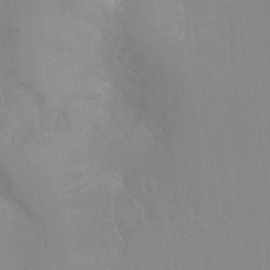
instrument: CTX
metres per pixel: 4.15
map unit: Htu
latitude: -15.3699
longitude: -47.8584
